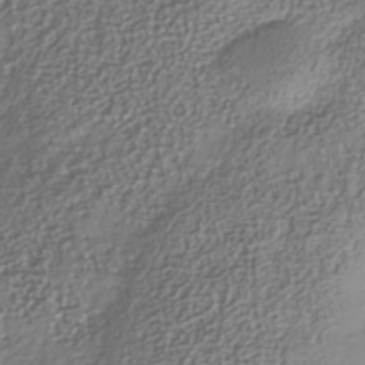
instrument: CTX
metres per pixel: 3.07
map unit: Nhu
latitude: -41.4265
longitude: -85.7828
